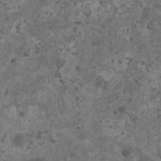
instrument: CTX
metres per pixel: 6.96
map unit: HNhu
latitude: 1.4993
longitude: 3.9556
